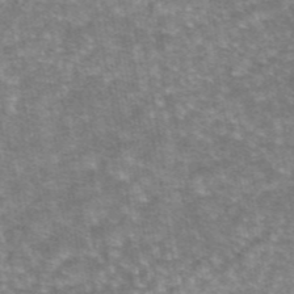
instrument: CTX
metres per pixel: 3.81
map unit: eAb
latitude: 45.3859
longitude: 106.0283
